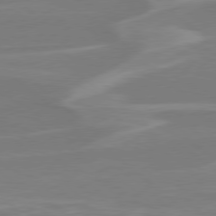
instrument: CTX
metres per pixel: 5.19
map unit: Hpe
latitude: 78.1578
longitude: -125.9150
